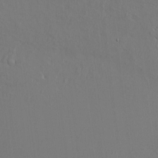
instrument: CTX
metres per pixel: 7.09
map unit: HNhu
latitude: 11.2159
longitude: 22.8219
